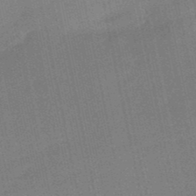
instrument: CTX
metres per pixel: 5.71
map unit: lHb
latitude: -50.1039
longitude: 80.7274
